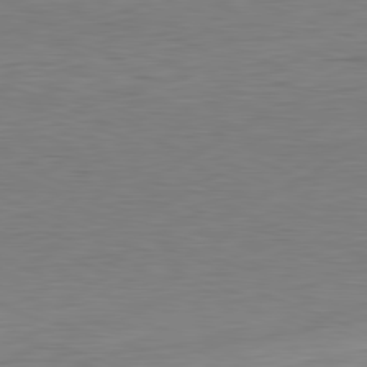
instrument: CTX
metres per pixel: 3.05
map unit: Hpe
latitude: -81.6533
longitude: 9.5777
